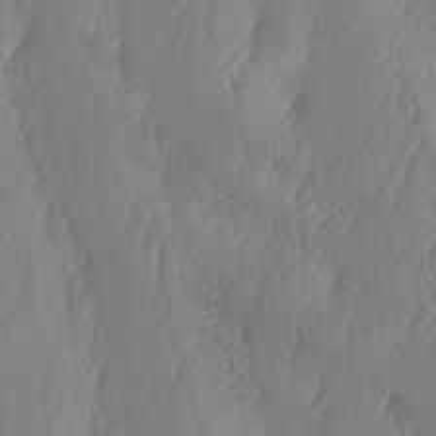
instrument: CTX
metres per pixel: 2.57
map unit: lAa
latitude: -6.1983
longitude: -130.1956
